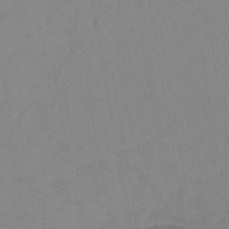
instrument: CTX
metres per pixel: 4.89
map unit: HNb
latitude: -45.4265
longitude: -40.8757
